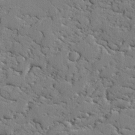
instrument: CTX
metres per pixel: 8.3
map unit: lAvf
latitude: -2.2928
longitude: -108.8758
